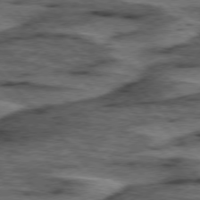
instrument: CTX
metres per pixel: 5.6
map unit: lApd
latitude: 76.1200
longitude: -77.6694
